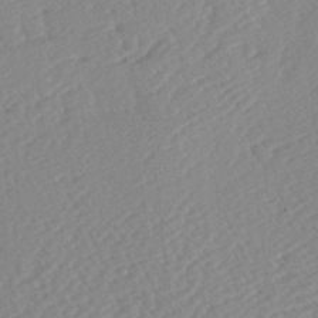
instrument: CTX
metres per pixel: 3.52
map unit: lAa
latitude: -2.3684
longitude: -127.4804
